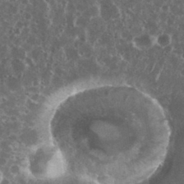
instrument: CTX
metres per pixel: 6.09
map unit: eHh
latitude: 34.8947
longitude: -59.3293
